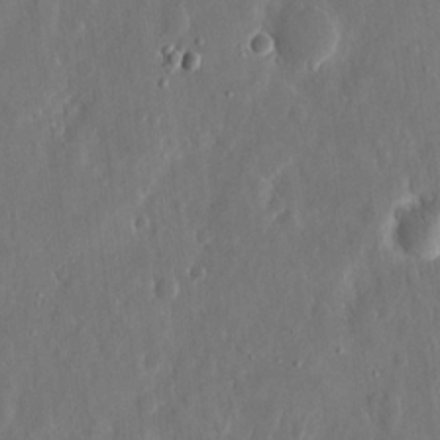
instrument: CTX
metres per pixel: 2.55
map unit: eHh
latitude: 13.3482
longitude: -72.3846
